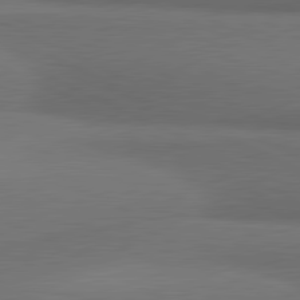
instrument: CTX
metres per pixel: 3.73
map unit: lApd
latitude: 81.2537
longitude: 175.2942
